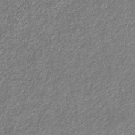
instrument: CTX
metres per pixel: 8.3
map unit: eHb
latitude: -31.6344
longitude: 69.9178
